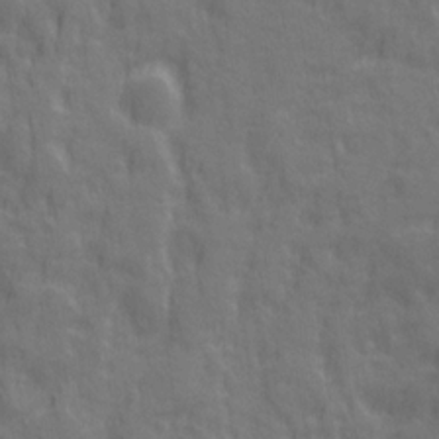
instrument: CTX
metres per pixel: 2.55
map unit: Ave
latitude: 20.1389
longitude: -134.0822
